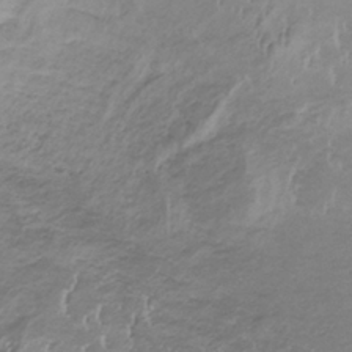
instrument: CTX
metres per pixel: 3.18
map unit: lHb
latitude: -34.0283
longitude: 67.8611
